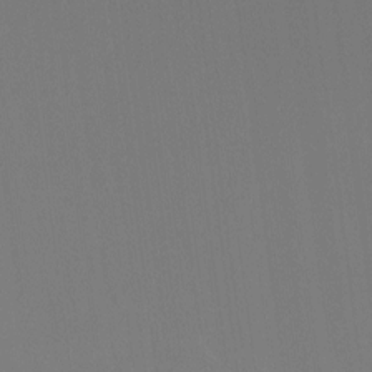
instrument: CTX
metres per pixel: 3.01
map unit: Htu
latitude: -14.3118
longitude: -48.8569
